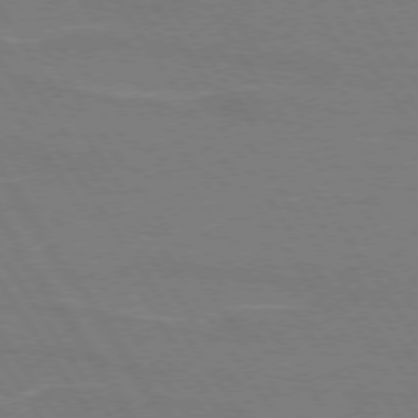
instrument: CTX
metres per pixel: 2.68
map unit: lApd
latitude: 74.1011
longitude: -56.3278
